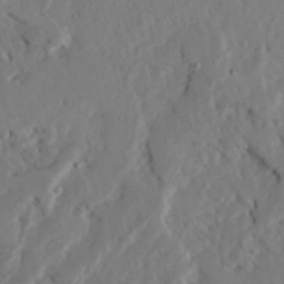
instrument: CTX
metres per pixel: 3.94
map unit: Ave
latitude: 23.0836
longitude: -131.2159
